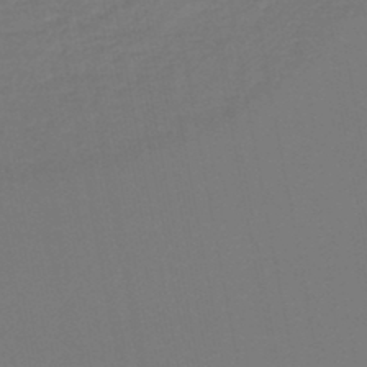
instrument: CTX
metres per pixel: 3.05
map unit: lHb
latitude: -47.0486
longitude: 74.8975
